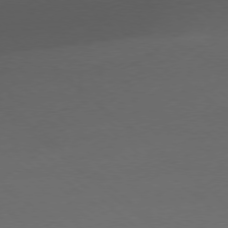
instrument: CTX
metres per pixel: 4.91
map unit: Ap
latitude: -78.4251
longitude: -56.7057
